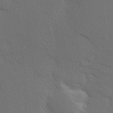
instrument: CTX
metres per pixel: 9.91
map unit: Hve
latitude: 19.6505
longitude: 150.1228
